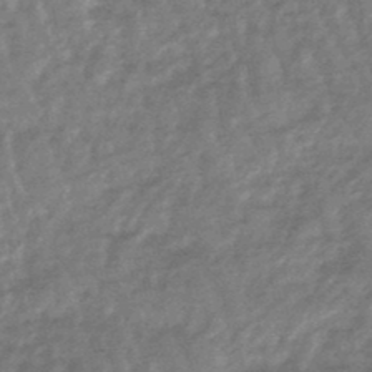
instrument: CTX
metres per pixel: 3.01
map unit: lHb
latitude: -47.6533
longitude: 77.4454
